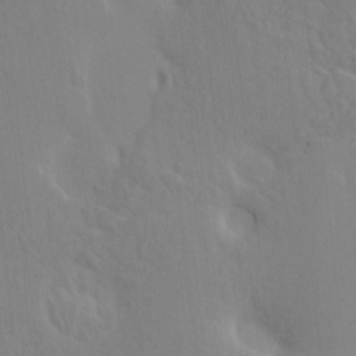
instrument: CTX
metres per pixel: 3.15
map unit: HNhu
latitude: 5.3671
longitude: 4.0283
